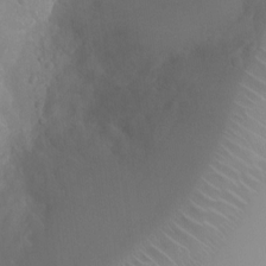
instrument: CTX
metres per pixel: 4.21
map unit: Nhu
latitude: 6.7057
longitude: -18.7246
